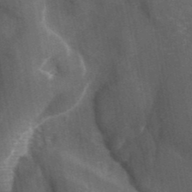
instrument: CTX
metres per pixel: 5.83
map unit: eAb
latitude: 42.8002
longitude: 105.7099
